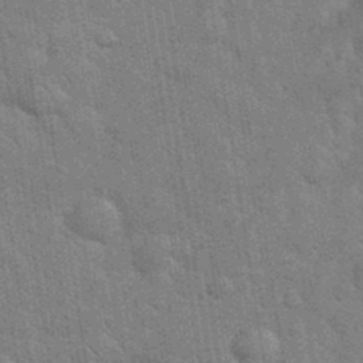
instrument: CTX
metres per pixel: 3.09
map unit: eHh
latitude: 36.3279
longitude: -65.5560
